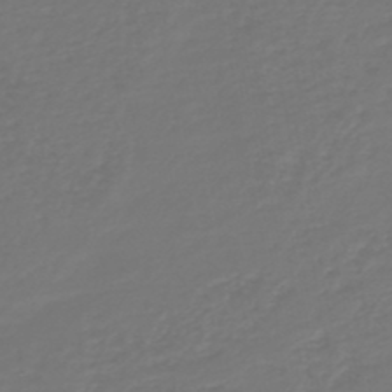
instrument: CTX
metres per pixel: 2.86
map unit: HNb
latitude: -47.1431
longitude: 55.5966
